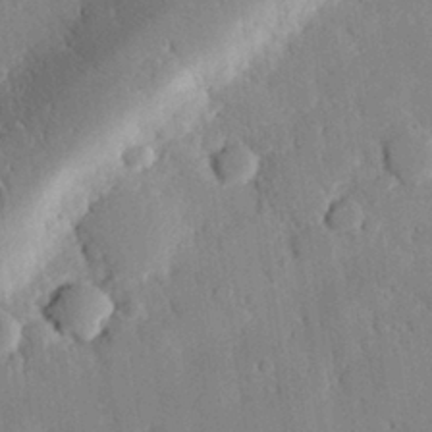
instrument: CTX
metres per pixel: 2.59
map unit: eHh
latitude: 28.1200
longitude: -79.8961
